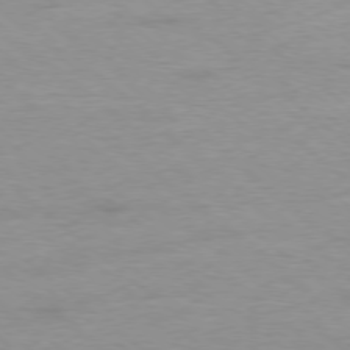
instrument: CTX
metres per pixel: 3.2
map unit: Hpe
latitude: -78.4251
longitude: -19.8772
